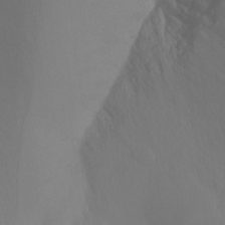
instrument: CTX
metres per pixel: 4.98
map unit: Ht
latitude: -9.2376
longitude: -37.5560
